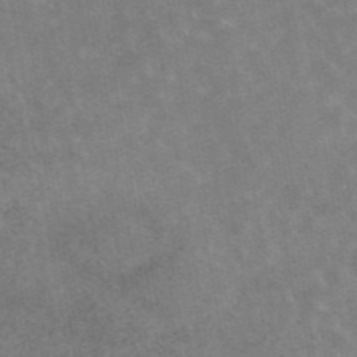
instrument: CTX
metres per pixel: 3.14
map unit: eAb
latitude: 45.2159
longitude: 122.3873
